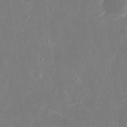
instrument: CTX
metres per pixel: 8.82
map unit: eHh
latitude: 7.8394
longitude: -69.0081
